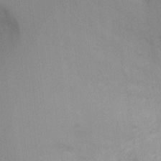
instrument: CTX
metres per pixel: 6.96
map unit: Ht
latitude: -8.8219
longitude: -30.8191
